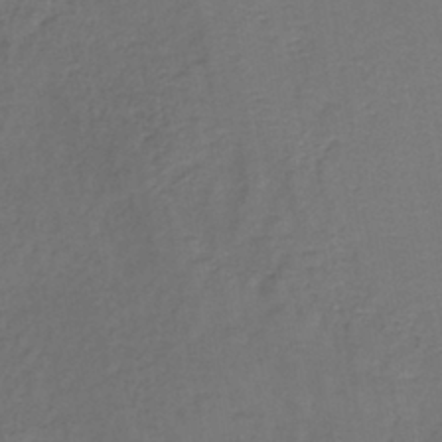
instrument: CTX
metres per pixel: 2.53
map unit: lHb
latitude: -39.7289
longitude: 62.1794
